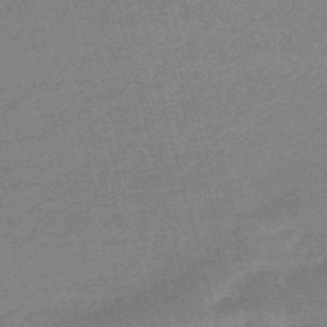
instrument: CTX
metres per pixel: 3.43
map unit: eHb
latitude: -48.6519
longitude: 87.2943
